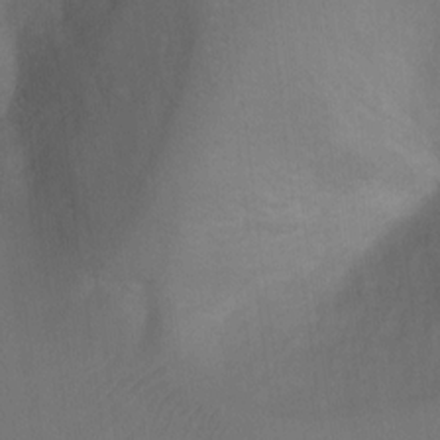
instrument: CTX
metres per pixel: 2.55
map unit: Ht
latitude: 4.9892
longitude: -30.0633
